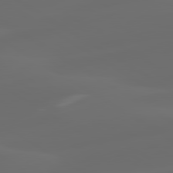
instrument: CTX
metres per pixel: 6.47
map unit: lApd
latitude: 80.1767
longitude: -91.4049
